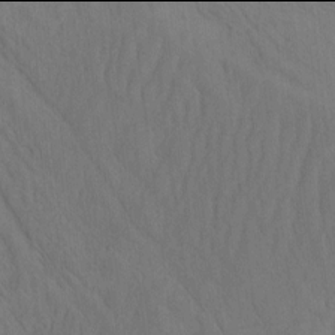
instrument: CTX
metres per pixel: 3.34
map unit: eHh
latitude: -2.0094
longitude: 16.2929
